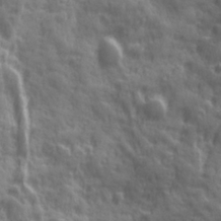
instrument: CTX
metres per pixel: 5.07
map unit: Ave
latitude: 19.5371
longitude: -132.2900
